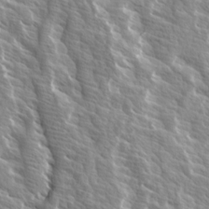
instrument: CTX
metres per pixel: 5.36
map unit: Ave
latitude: 14.6113
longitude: -133.2726
